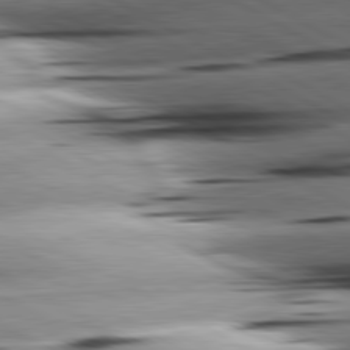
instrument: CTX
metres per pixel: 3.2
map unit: lApd
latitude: 81.0080
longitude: -161.9528
